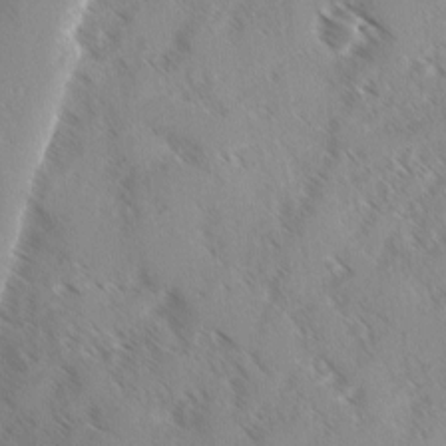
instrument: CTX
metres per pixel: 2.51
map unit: Ave
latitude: 0.5357
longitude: -111.1592
